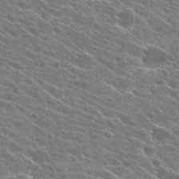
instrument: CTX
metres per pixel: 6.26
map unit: Hto
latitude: 24.7624
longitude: -41.0836
